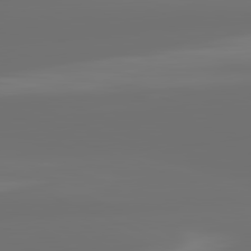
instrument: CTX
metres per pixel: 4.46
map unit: lApd
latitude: 82.1766
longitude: -166.9702
